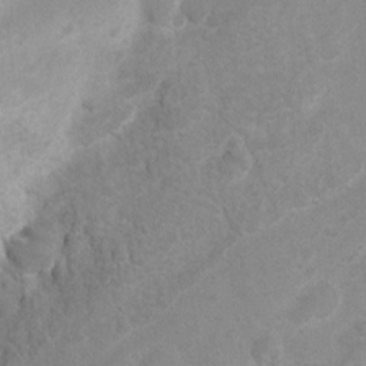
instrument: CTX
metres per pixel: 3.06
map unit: Nhu
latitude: 4.6868
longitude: -24.9513
